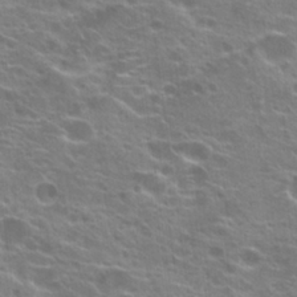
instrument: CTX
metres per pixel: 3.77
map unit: Hto
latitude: 21.7261
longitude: -40.3656
